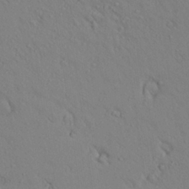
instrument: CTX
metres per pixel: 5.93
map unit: Aa
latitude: 25.7260
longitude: -148.3845
